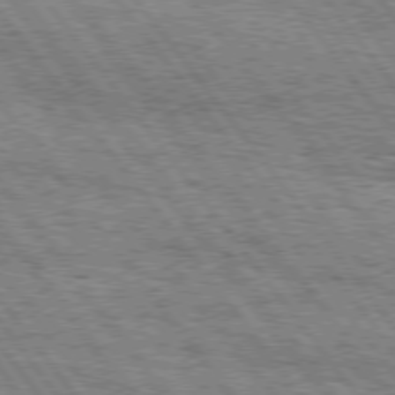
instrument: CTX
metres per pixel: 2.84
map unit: Hpe
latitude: 75.4993
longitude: -152.6113
